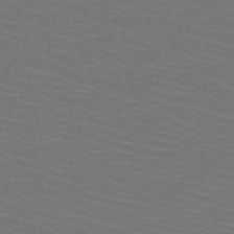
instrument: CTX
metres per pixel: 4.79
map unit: HNb
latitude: -47.7666
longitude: -45.2537
